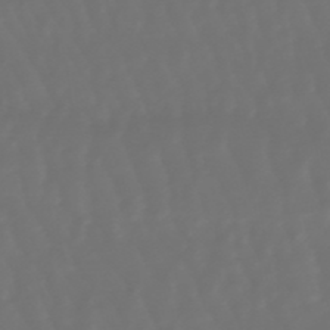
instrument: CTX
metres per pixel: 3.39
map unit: lHb
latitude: -47.8233
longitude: 79.6533
